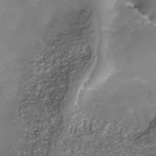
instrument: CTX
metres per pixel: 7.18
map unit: Nhe
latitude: -37.8800
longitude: -112.3656
